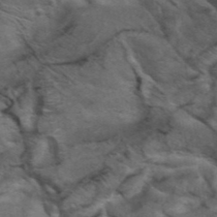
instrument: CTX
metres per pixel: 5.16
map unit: ANa
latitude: 39.8016
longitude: 29.5966
